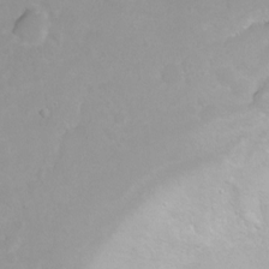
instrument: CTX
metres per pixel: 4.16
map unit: Ht
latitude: 2.8002
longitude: -34.0633
